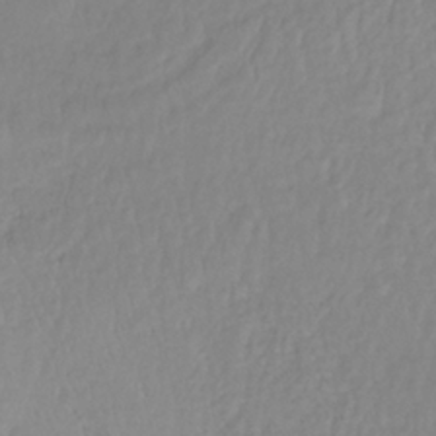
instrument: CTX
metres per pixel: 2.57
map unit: lHb
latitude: -36.4629
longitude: 69.3698
